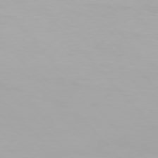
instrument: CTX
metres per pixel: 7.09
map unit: Hpe
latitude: 76.4412
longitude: -134.9513
